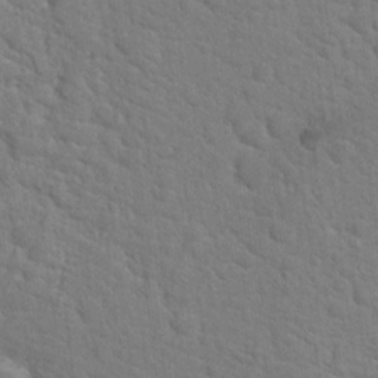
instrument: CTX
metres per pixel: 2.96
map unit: Hto
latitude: 18.6112
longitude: -34.8569
